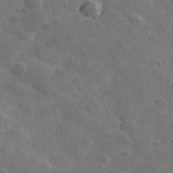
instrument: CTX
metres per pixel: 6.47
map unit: lHvf
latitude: 36.6491
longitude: -90.4790
